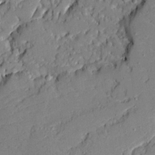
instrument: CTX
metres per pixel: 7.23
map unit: Ave
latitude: 19.0080
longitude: -128.1767
